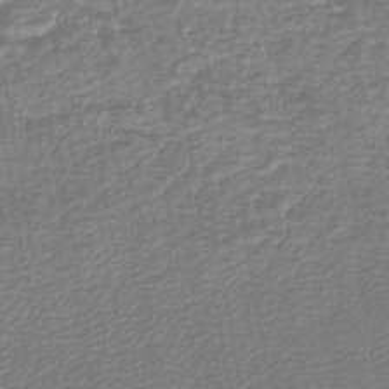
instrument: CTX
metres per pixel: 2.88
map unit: lHb
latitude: -45.1431
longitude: 60.8786
